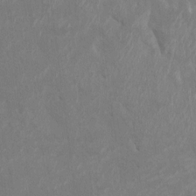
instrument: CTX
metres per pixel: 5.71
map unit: HNhu
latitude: 7.6505
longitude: -3.2348
